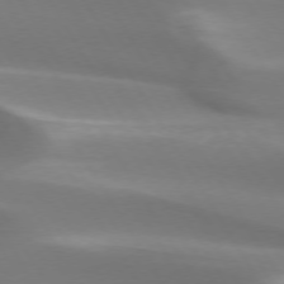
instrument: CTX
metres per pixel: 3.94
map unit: lApd
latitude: 73.6505
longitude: -50.0822
